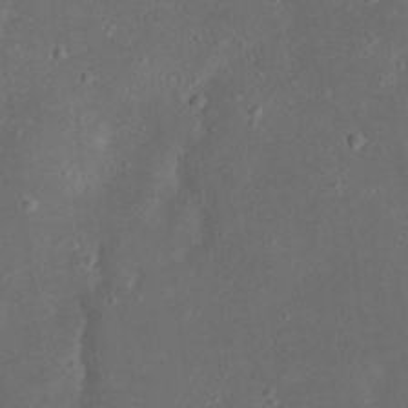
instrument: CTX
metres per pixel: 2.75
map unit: eHh
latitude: 23.4237
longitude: -70.0633
